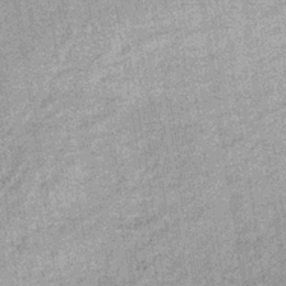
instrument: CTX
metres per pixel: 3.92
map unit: lHb
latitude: -36.5195
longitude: 65.5399
